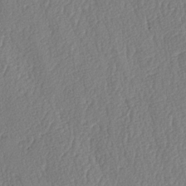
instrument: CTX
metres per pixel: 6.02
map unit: lAa
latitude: -8.4629
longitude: -128.9891
